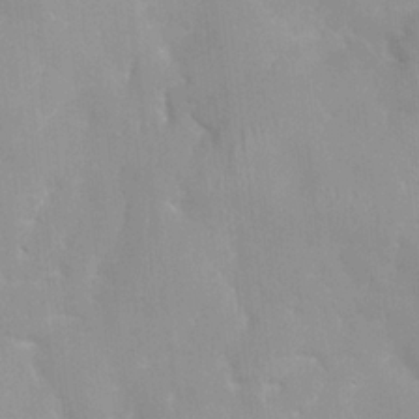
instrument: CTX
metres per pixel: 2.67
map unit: HNhu
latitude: 0.5168
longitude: -3.7638
